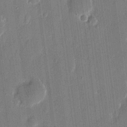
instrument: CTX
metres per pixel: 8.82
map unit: eHh
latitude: 14.4034
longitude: -70.7246
